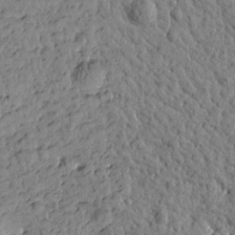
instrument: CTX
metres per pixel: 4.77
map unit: Htu
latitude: -0.0472
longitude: -179.0270
